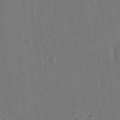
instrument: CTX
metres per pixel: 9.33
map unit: eHh
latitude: 15.4238
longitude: -69.3104
